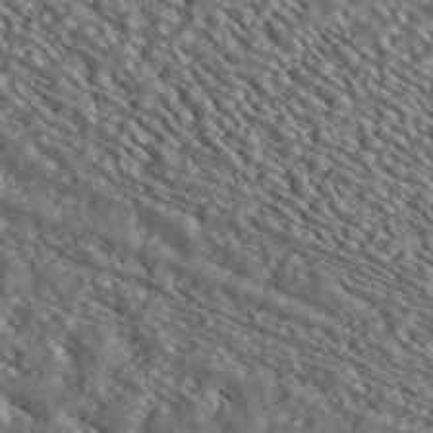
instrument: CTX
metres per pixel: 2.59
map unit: ANa
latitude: 40.1388
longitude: 30.2739
